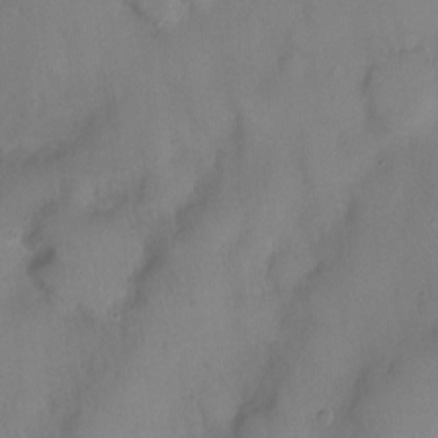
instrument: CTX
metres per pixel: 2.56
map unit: Ht
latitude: -6.1228
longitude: -19.9906
